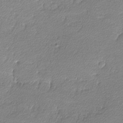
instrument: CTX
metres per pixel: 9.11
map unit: lHvf
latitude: -12.3495
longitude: -102.8947
